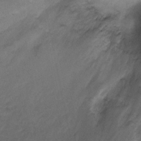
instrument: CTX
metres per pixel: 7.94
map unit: Ht
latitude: -2.6518
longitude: -29.7638
